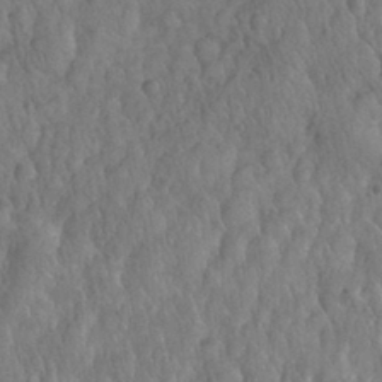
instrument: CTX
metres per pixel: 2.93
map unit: eHh
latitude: 31.7072
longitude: -67.0458
